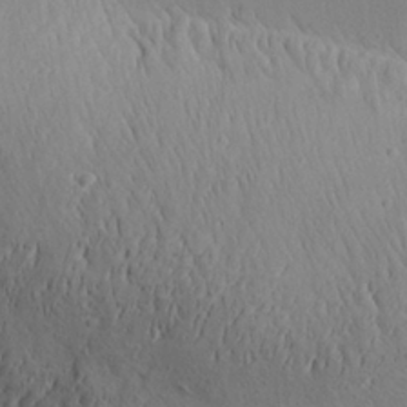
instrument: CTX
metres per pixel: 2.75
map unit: Aa
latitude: 25.9528
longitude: -142.0822
